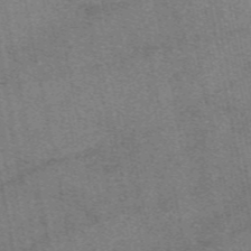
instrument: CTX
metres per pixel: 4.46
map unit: eAb
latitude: 48.5924
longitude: 108.2361
